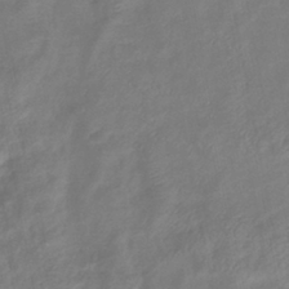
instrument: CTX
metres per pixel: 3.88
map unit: eHb
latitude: -38.5196
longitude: 76.8219
